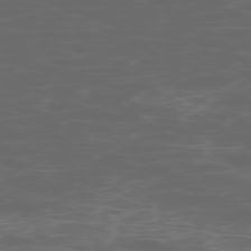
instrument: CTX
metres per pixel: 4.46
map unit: Ap
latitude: -78.9541
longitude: -74.7246
